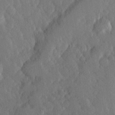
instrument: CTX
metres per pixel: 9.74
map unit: Hve
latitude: 26.0444
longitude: 144.9164
